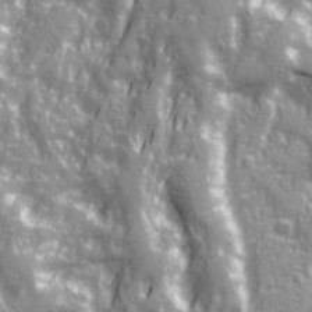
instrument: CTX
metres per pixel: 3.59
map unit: Ave
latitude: 20.9703
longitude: -133.1025
